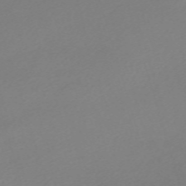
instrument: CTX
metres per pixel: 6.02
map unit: eHh
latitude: -62.1983
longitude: 52.8785
